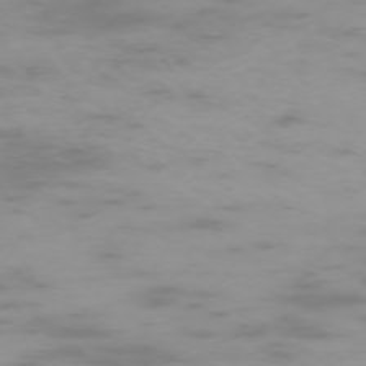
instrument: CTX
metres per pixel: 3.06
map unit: Hpe
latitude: -73.7288
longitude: 4.5951
